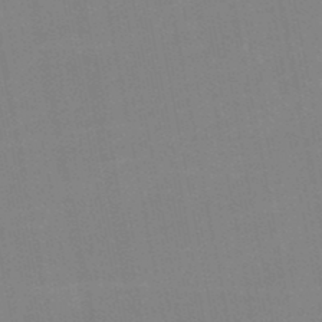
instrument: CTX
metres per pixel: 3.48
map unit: lHb
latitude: -49.1054
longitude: 75.5966
